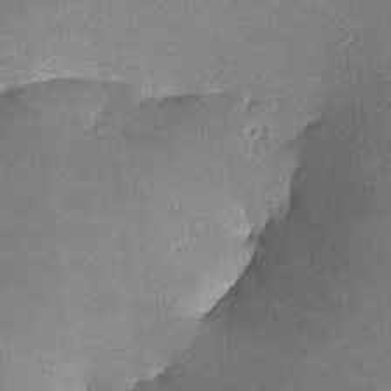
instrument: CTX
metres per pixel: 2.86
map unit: lHvf
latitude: -11.9556
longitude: -104.0444
